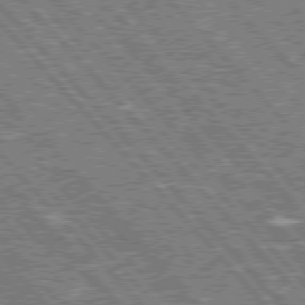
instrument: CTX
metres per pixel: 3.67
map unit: Hpe
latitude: 75.9717
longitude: -126.5546
